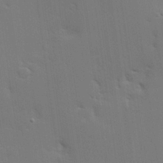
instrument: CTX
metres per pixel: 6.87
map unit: Hve
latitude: 26.1767
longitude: -91.5938
